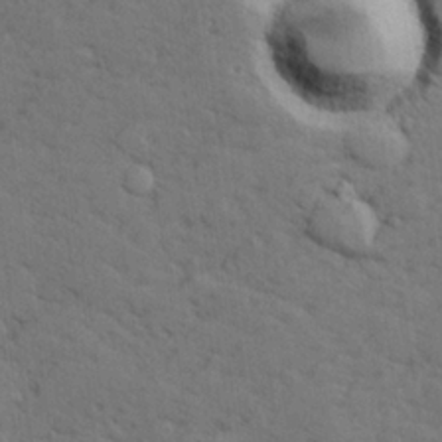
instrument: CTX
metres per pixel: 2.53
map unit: lHvf
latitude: 26.1767
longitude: 142.9730
